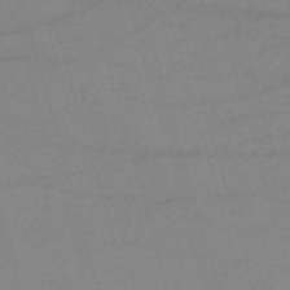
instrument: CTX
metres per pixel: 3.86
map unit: HNb
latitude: -53.8044
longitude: -49.8583
